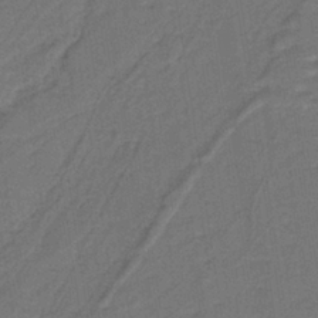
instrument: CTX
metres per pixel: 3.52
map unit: lHb
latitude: -39.1242
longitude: 54.8408
